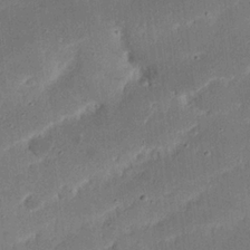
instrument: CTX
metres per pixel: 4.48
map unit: Nhu
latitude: 21.4805
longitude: -71.2348
